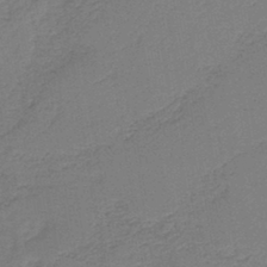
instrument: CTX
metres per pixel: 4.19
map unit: HNb
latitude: -42.9919
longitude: 49.2754
